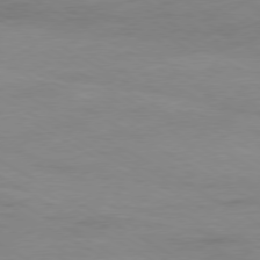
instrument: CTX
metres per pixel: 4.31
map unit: Ap
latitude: -76.4251
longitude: -76.2144
